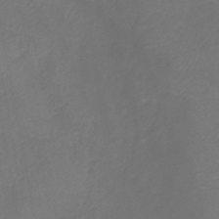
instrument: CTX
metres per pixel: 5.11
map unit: eHb
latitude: -39.5777
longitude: 76.7652
